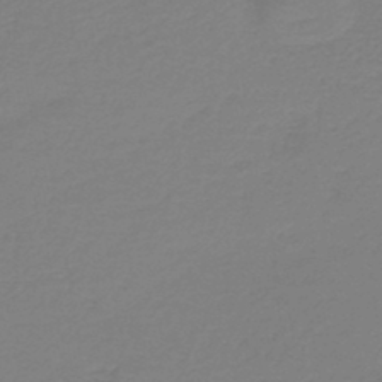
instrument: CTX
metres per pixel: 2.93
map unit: HNb
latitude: -44.9353
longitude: 53.6155
